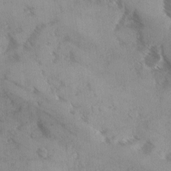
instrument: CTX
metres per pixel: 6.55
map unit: Ave
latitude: 0.2333
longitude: -111.5371
